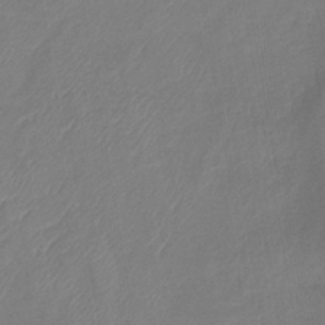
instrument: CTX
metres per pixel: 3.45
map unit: lHb
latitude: -40.8597
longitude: 77.6533
